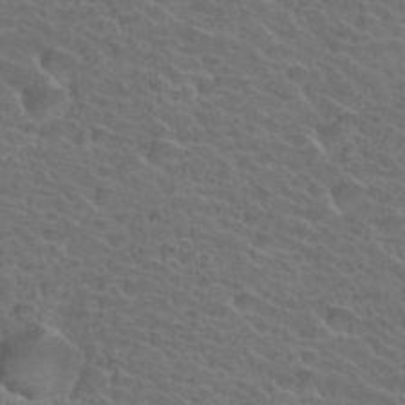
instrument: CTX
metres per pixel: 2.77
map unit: Hto
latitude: 34.5923
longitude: -39.4804
